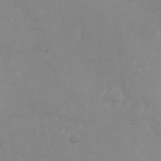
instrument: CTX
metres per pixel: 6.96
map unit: Nhu
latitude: -27.7855
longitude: -75.3293
